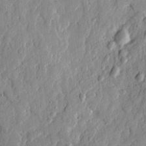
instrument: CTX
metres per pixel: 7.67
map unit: Ave
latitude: 21.4994
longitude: -129.7827
